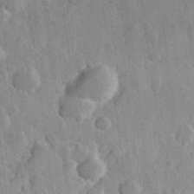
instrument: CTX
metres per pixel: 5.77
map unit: Hve
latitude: 23.6694
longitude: 149.2565
